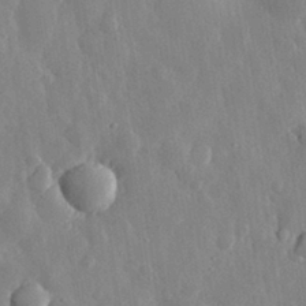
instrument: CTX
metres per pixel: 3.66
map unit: eHh
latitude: 29.5749
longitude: -79.6316
